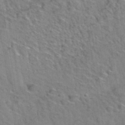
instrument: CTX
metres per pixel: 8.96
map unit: Hto
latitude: 38.5546
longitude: -45.0269
